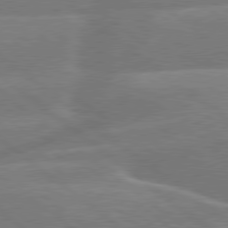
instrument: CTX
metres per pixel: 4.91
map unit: Hpe
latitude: 78.9514
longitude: -153.4049
